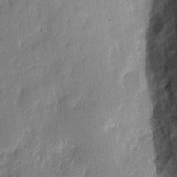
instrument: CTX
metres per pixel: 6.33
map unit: eHh
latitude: 7.1592
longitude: -73.7072
